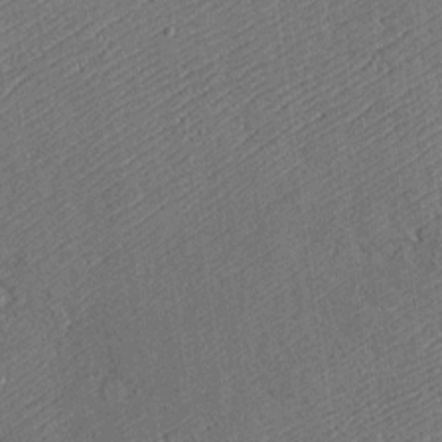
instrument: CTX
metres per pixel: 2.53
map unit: Htu
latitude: -7.0864
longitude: 155.9745
